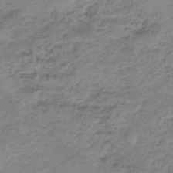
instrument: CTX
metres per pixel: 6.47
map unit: HNb
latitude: -35.3132
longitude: 56.3306
